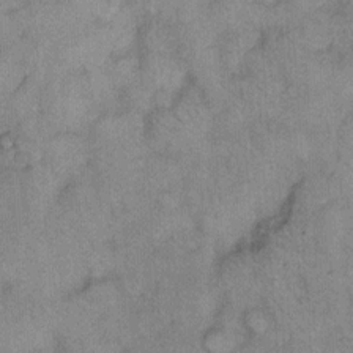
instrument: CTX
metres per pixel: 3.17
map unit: Hto
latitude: 10.2523
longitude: -61.8772
